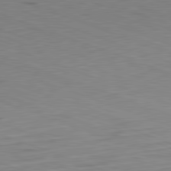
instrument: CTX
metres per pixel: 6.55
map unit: Hpe
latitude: -82.4818
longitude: 13.2376
